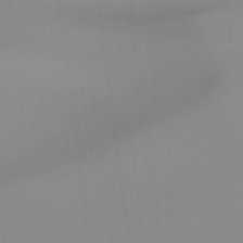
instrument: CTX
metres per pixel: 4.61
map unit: Ht
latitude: -15.3321
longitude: -52.2712
